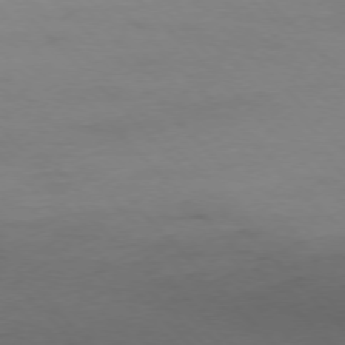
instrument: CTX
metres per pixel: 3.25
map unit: Ap
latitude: -77.3132
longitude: -83.1025
